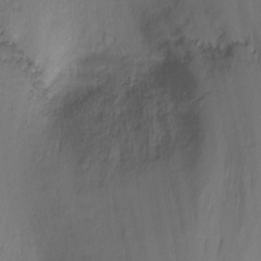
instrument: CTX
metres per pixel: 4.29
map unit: Nhu
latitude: -11.3510
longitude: -46.5168
